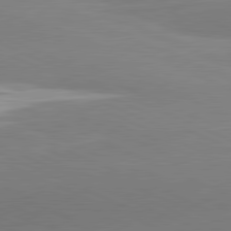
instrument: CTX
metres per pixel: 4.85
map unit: lApd
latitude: 81.4804
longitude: -155.8772
